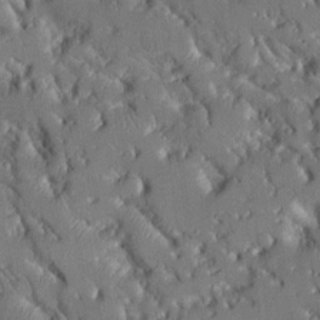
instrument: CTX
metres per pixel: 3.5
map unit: Aa
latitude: 11.4616
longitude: -125.6316
